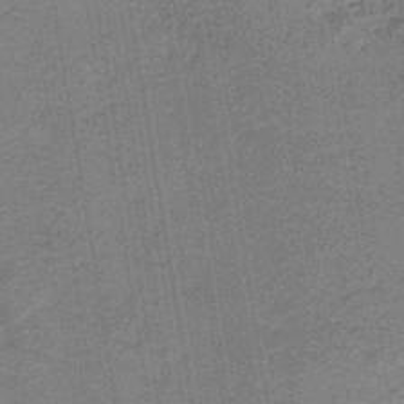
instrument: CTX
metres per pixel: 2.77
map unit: HNb
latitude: -39.4832
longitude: 50.6518
